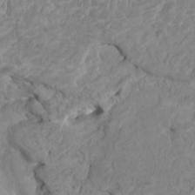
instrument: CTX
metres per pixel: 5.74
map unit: HNhu
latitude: 3.7260
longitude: -3.4237
